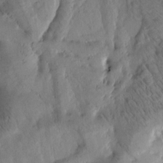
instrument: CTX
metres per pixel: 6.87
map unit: Htu
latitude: -3.5777
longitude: 169.6721
